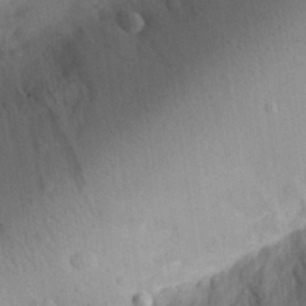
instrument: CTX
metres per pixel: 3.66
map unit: Aa
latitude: 29.0080
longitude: -144.1011
